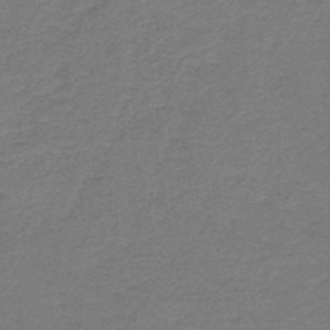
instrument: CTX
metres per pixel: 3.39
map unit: HNb
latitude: -45.0864
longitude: 52.5762
